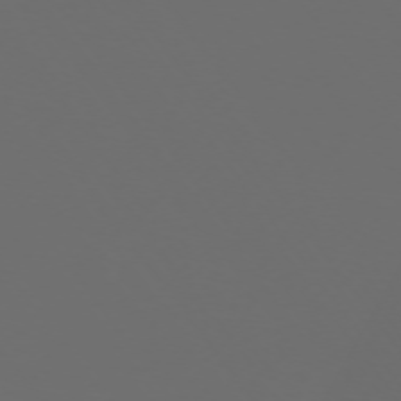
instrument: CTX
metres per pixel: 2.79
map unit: Ap
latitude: -74.2929
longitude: -75.8017
